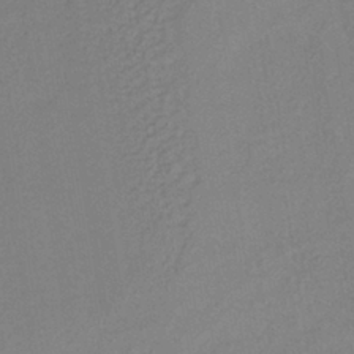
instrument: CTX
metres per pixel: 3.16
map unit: lHb
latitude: -38.9542
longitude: 69.0108
